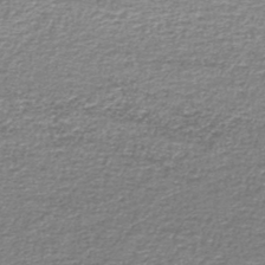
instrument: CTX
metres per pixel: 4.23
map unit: lHb
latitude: -44.4440
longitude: 57.4454
